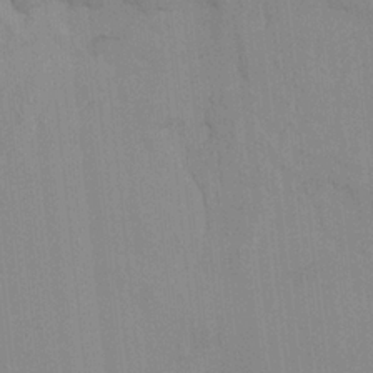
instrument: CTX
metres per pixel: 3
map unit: HNhu
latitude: 4.9892
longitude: -2.0633
